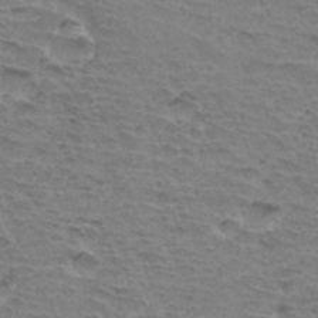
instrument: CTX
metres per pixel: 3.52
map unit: Hto
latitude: 33.7639
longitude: -45.6316
